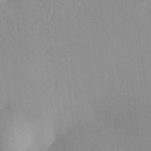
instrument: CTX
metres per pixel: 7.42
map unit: HNhu
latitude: 7.0458
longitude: 12.8219
